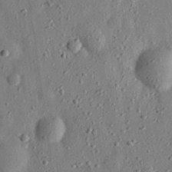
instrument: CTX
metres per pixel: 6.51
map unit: eHh
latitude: 27.6883
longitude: -77.7071
